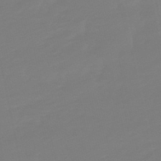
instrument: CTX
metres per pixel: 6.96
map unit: lHb
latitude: -49.8234
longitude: 80.1039
